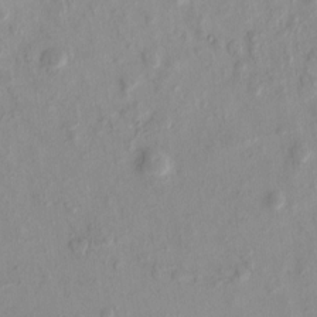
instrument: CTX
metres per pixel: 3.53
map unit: eHh
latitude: -0.2740
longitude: 15.1809
